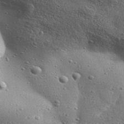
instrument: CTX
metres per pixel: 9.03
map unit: Aa
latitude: 32.6679
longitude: -133.9339
